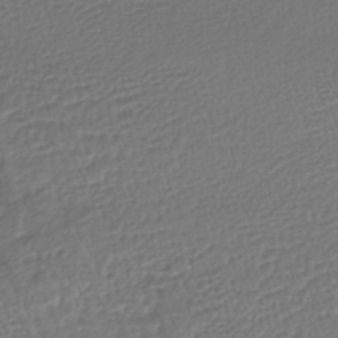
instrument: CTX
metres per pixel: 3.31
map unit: HNhu
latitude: -45.9745
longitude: 102.9920
